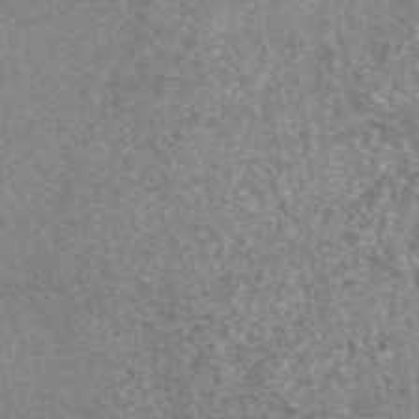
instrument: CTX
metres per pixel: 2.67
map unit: eAb
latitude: 45.5749
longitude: 105.2187
